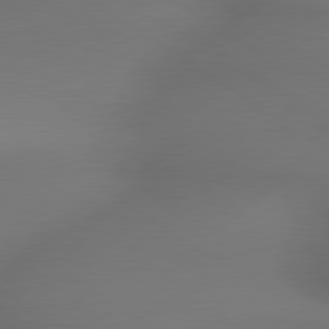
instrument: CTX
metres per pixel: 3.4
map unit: lApd
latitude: 79.7072
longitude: -174.8758
